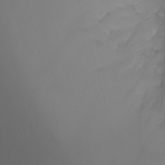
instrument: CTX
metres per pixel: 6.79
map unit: Nhu
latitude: -7.8611
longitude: -85.5749
